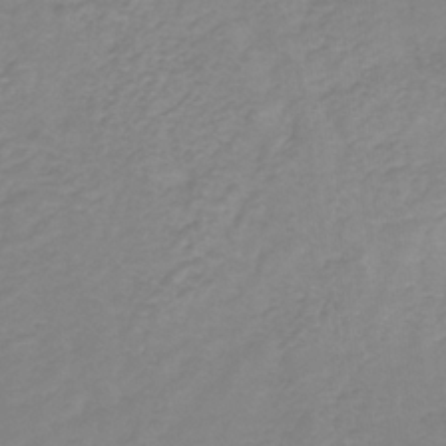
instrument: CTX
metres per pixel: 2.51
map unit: HNb
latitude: -31.8044
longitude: 59.5777
